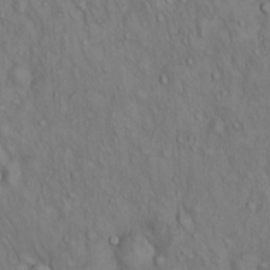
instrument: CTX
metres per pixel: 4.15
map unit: Hto
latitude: 14.5357
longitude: -59.5371
